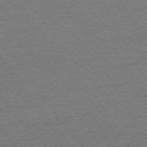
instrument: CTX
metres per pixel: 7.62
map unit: Ap
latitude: -75.2187
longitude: -83.4237
